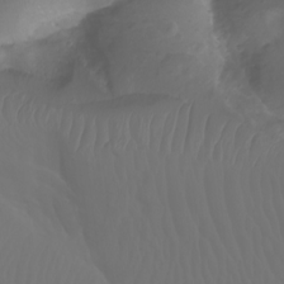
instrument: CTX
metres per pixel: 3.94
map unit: Aa
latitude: -10.6707
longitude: -68.3278
